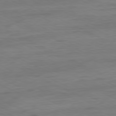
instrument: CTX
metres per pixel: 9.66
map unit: Ap
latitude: -81.1620
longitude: -77.0080
